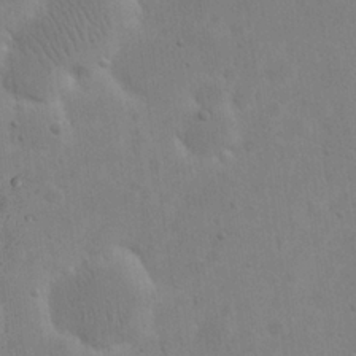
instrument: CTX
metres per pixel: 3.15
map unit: eHh
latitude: 21.2159
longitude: -69.0648
